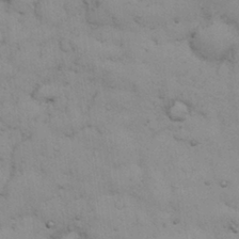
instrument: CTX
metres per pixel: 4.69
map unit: Nhu
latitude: 28.5734
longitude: -71.3859
